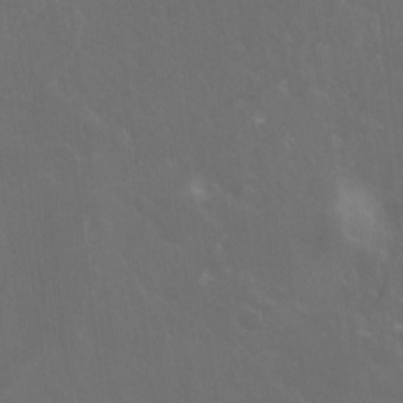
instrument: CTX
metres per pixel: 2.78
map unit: Ht
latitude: -10.0283
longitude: -38.5735
